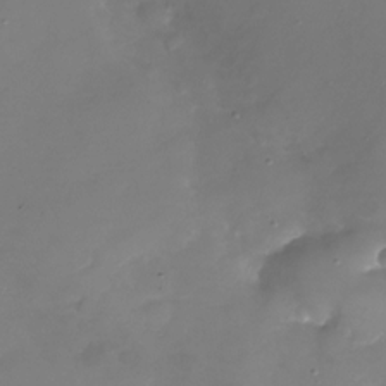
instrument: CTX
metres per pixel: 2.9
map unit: Nhu
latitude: -26.7274
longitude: -57.5182
